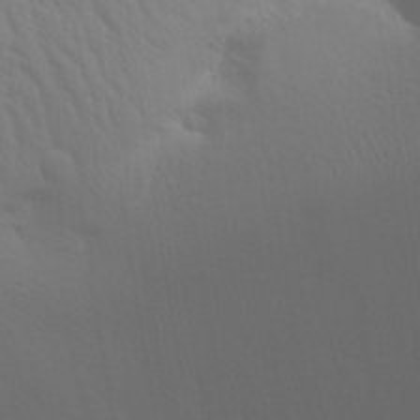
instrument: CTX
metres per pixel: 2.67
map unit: Aa
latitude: 30.6869
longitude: -135.6883
